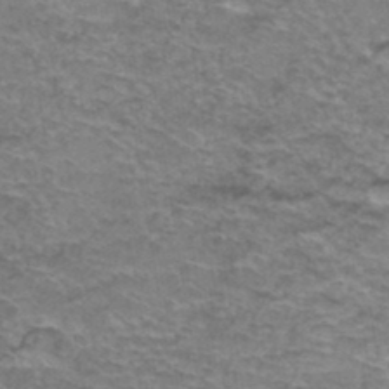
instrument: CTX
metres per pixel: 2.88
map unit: Hto
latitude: 36.9703
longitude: -42.8002
